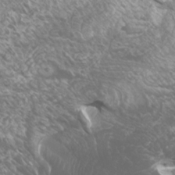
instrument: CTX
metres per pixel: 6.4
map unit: Htu
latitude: -5.7288
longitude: -75.3104
